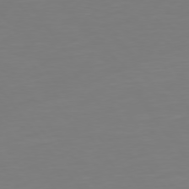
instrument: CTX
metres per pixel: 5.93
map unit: Hpe
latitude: 75.3482
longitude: -123.5182
